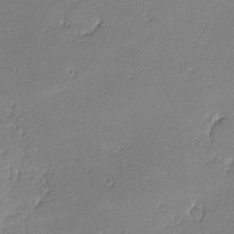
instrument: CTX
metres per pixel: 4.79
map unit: lHvf
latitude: -12.6708
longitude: -102.9702
